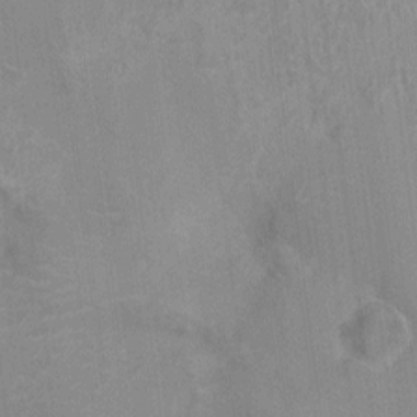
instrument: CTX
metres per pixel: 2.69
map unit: Ht
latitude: -2.6518
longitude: -17.1781
